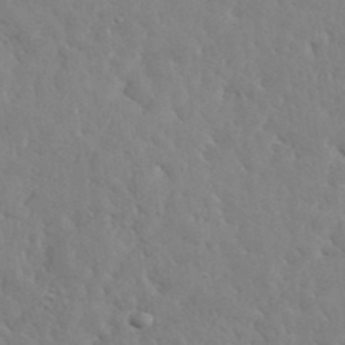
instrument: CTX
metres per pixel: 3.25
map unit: lHvf
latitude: 35.4804
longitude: -87.0458
